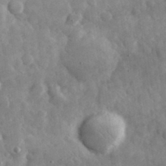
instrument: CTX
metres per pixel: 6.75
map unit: eHh
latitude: 33.6505
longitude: -69.6883
